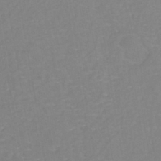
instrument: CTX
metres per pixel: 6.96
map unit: eHh
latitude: -43.0297
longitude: -33.6316
